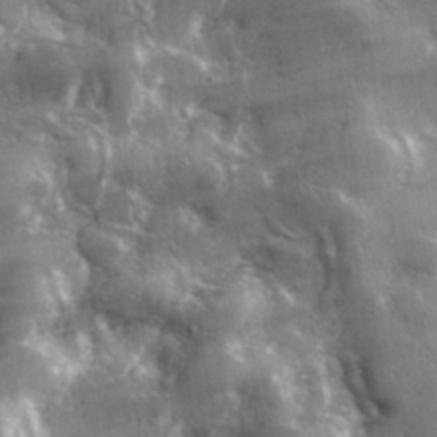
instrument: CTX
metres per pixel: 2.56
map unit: lHvf
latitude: 31.6505
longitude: -92.2711
